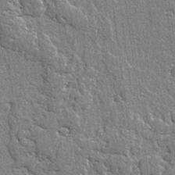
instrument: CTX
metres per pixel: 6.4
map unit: lAvf
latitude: -4.9730
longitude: -109.4804
